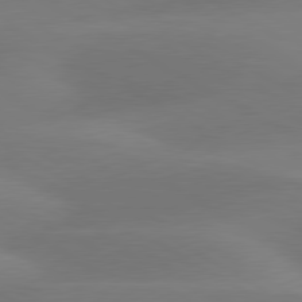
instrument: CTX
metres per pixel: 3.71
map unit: lApd
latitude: 79.9339
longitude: -88.9136
